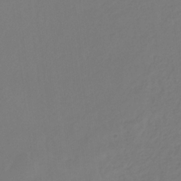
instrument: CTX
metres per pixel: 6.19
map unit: eHb
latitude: -30.1794
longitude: 64.5007
